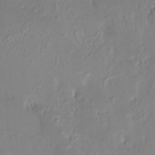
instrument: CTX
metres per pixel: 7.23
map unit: HNhu
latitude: 6.7246
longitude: 0.8219
